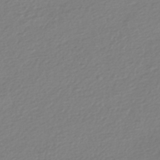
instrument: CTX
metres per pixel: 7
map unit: HNhu
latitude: -44.0283
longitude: 96.3873
